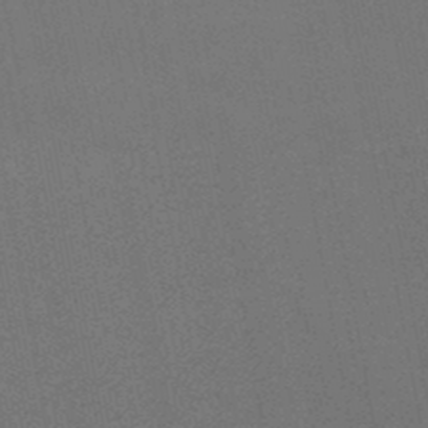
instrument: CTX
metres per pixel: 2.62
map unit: lHb
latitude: -47.2943
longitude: 58.7274
